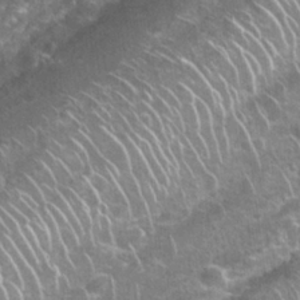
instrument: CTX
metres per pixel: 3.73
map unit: Nhu
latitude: 27.4238
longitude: -61.6127
